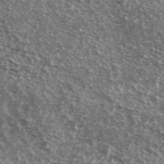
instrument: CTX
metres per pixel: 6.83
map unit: Ave
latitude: 39.2537
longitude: -108.3467
